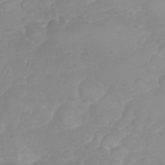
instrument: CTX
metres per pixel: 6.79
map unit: eHh
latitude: 31.3293
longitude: -65.4048
